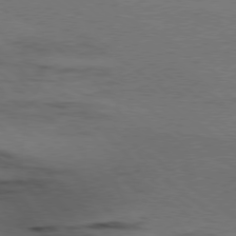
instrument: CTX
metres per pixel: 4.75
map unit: Hpe
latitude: -79.3887
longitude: 8.2172
